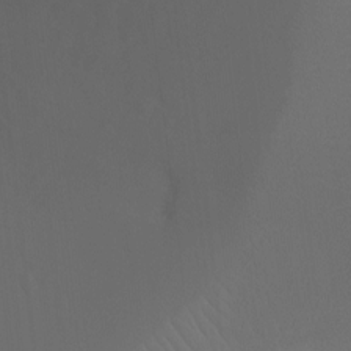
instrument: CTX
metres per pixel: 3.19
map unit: Ht
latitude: -7.3131
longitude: -30.5546
